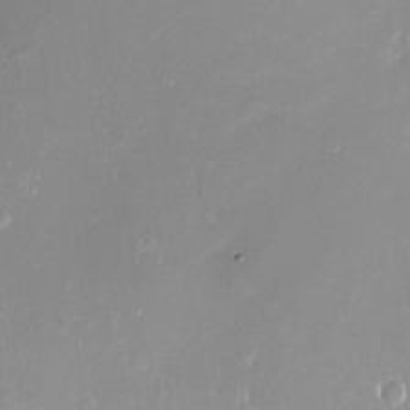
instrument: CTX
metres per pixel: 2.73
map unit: Ht
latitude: -16.7464
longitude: -44.4979
